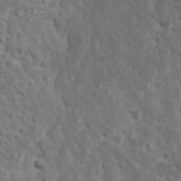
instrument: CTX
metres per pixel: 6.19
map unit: Ave
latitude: 11.5938
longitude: -104.3657
